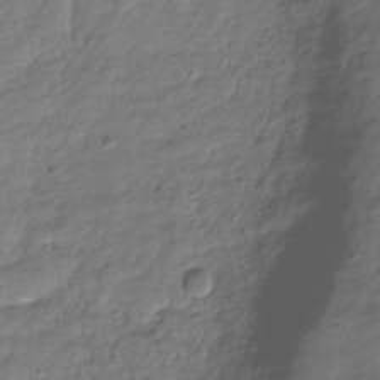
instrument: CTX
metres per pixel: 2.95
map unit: Hve
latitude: -31.2187
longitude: 90.7841
